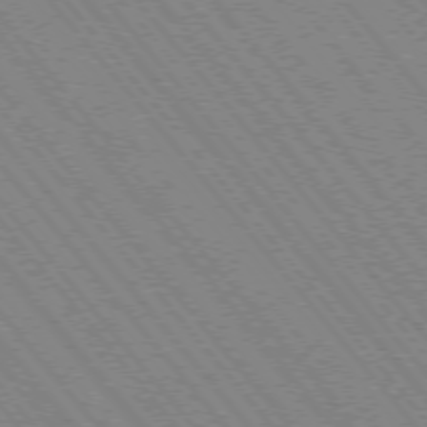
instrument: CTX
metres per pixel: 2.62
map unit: Hpe
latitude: -75.7100
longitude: -13.3671
